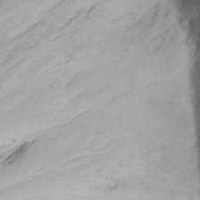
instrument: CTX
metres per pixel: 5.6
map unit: Nhu
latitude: -5.5966
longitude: -69.8961
